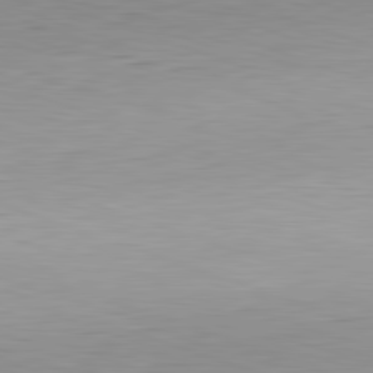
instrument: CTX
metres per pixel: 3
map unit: Hpe
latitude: -82.1795
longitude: 10.2173
